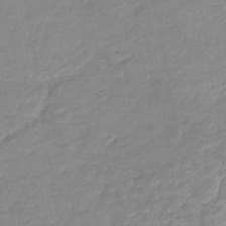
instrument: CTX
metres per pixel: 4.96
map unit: eHb
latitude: -35.7855
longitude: 77.2754
